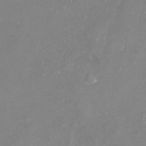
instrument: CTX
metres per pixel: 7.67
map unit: Nhu
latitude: -23.8423
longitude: -57.8583
